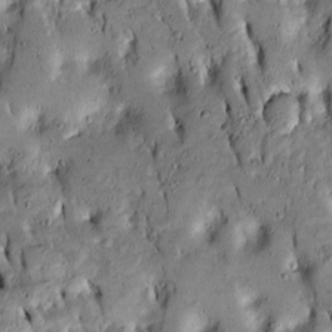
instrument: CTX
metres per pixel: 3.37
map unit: Htu
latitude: -7.7666
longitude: 144.7652
